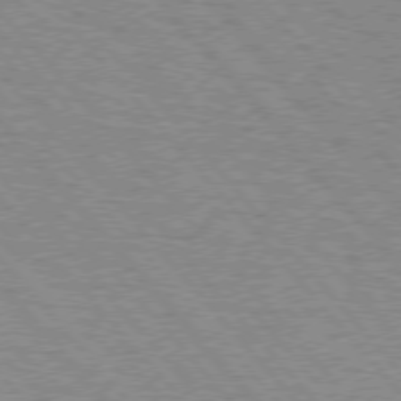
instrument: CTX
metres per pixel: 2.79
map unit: lApd
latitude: 75.6316
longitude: -75.5938
